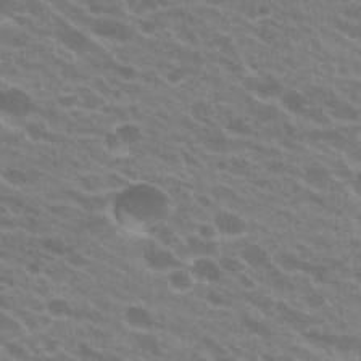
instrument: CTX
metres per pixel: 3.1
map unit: Hto
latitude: 23.9339
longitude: -36.1578
